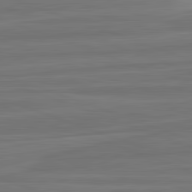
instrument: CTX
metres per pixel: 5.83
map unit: lApd
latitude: 82.4223
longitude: -175.5371
